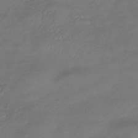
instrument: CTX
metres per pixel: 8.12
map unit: eHb
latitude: -43.5021
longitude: 82.0850
